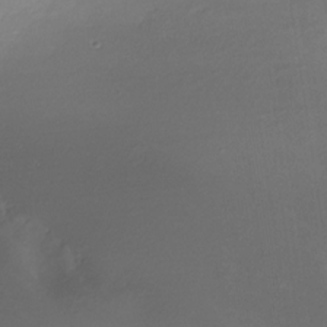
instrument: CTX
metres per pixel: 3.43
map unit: Nhe
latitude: -31.7099
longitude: -116.7624
